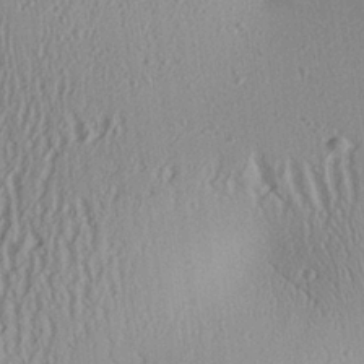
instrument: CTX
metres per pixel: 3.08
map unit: Aa
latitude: 25.9528
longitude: -135.5749
